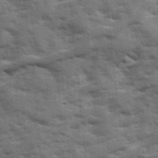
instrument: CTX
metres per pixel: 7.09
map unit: Ave
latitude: 19.0647
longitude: -130.0822
